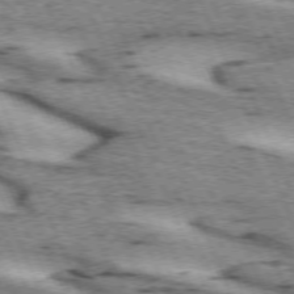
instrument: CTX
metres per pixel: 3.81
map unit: lApd
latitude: 72.5546
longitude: -53.7261
